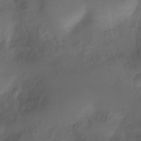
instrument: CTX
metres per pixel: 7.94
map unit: Ht
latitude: -10.3306
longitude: -29.6694
